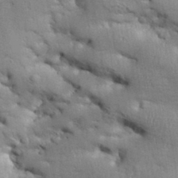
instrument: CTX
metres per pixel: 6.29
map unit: Aa
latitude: 33.6505
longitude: -143.7072
